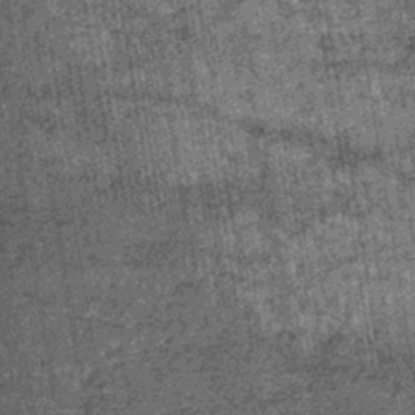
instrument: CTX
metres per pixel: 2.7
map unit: lHb
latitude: -39.9556
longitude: 66.2740
